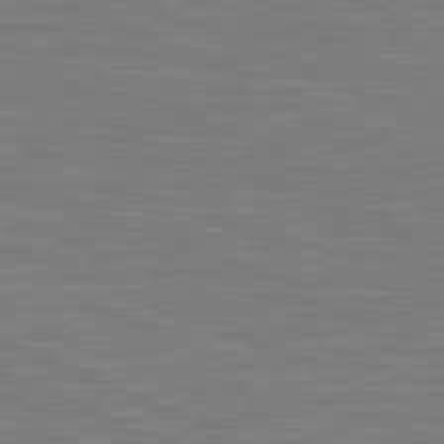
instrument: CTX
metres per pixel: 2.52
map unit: lApd
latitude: 81.7261
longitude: -171.2159
